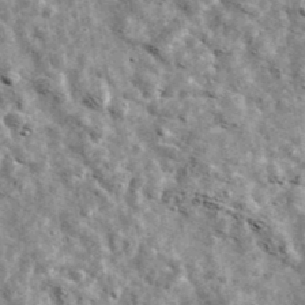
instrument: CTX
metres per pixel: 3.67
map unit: Ave
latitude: 42.6113
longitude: -107.6694
